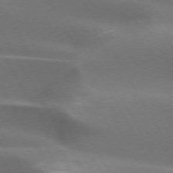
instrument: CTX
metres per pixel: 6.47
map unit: lApd
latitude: 73.0081
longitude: -51.3292
